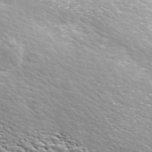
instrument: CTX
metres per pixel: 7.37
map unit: ANa
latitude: 44.9325
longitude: 30.9164
